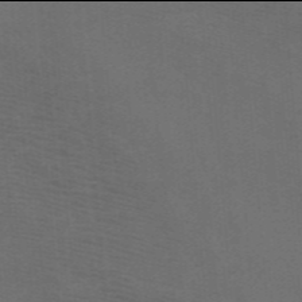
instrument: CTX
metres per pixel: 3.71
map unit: HNb
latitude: -46.0094
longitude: -46.0633
